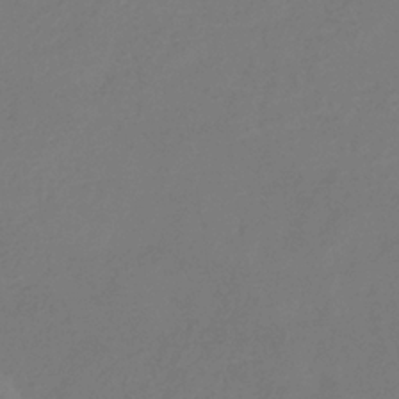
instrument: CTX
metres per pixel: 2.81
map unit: eHb
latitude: -34.7841
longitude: 78.6140
